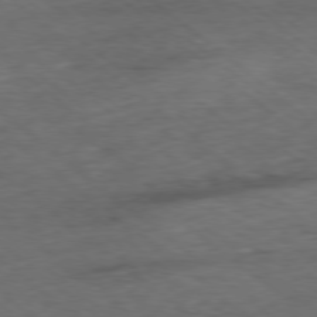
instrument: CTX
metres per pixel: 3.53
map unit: Ap
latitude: -78.5762
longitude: -87.9150
